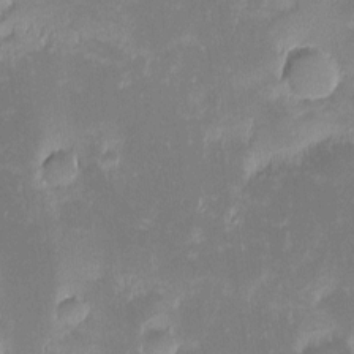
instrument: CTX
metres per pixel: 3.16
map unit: eHh
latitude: -2.0472
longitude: -84.6491
